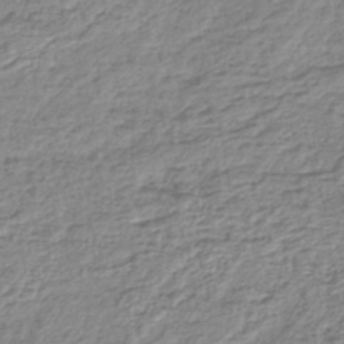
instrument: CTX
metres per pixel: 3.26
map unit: lHb
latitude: -42.8219
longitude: 72.3873
